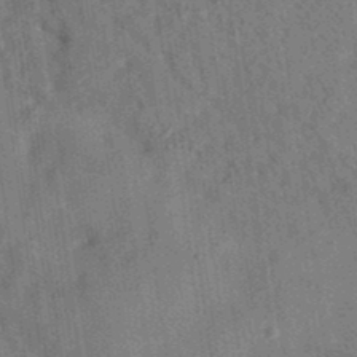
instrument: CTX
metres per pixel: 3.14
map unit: eAb
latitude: 35.0836
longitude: 109.2376
